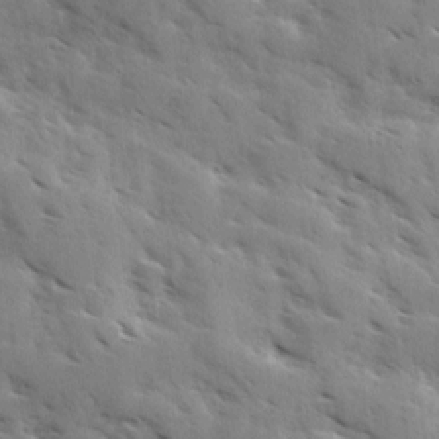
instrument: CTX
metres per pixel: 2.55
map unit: Ave
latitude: 10.7624
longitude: -102.8380
